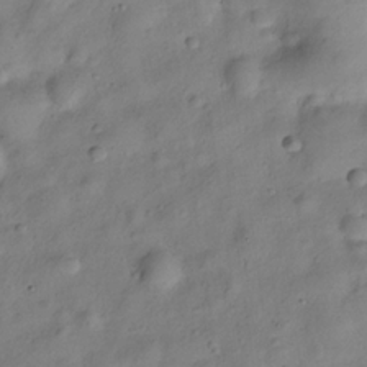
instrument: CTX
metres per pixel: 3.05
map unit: Hve
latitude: -29.2376
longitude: 93.5966
